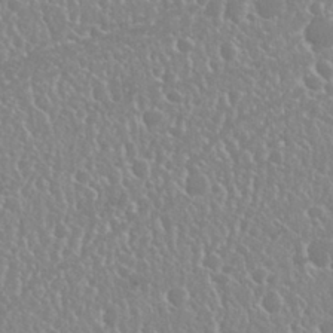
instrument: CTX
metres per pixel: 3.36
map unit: Nhu
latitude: 25.3481
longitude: -59.4993
